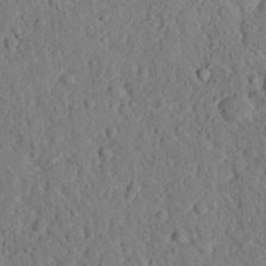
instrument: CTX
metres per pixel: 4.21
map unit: eHh
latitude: 25.3859
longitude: -78.4979
